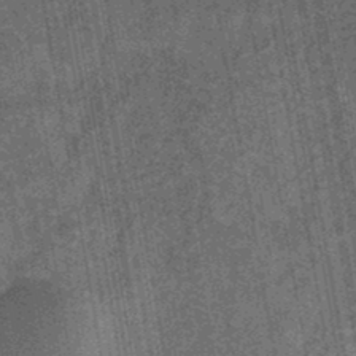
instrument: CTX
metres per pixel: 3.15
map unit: eHb
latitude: -29.6533
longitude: 70.1228
